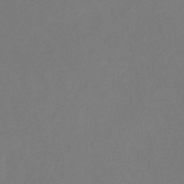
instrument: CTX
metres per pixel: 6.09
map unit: eHb
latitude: -29.6344
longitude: 66.1417
